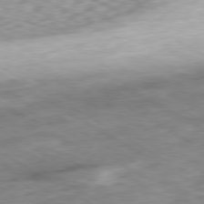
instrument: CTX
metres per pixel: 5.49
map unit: Ap
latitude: -80.2551
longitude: -74.4412
